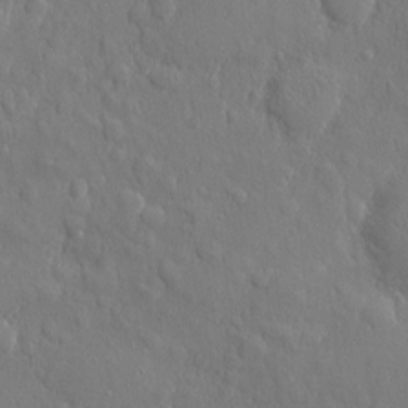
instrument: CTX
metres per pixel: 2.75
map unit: eHh
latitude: 6.0255
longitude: -74.2145
